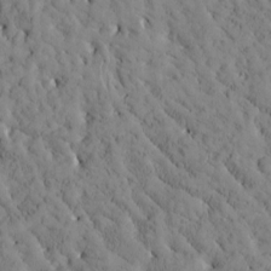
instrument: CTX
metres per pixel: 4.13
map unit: Htu
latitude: -3.6154
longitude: 174.0283
